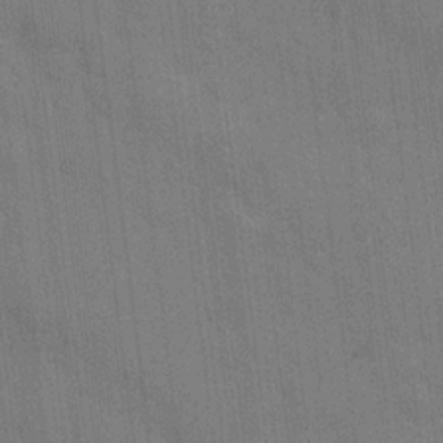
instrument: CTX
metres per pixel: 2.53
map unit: Nhu
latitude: 16.9136
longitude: -33.8394
